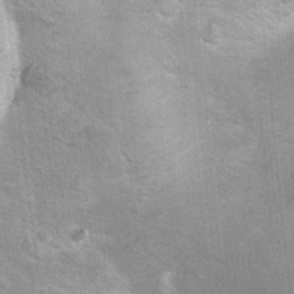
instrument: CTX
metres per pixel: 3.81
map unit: Hto
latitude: 7.7261
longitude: -30.6113
